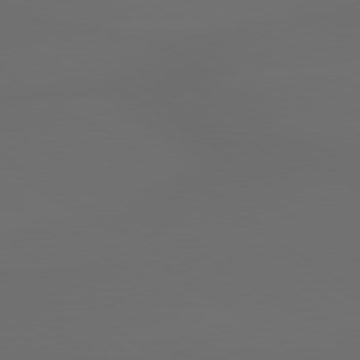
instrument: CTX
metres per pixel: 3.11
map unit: lApd
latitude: 79.6883
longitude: -175.9150
